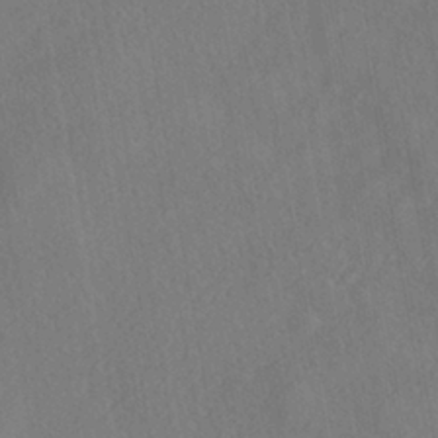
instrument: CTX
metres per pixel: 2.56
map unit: HNhu
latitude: -39.3699
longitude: 107.1998
